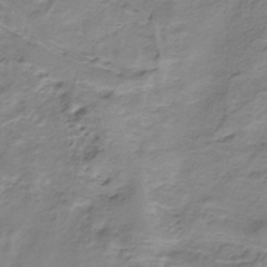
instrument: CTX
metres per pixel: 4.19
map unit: HNb
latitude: -33.8989
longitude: 58.2928
